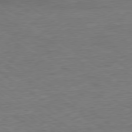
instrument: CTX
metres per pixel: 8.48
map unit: Hpe
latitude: -79.6344
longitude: 9.9556
